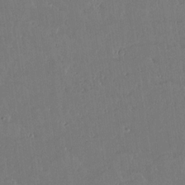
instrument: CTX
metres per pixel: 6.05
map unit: lAvf
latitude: 15.2726
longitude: -127.2348
